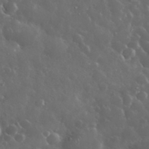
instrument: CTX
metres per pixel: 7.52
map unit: eHh
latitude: 34.2144
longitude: -61.3481
